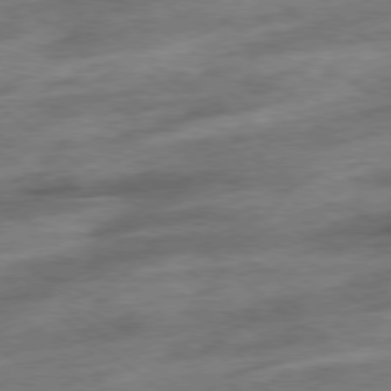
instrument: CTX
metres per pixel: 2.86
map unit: Hpe
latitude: -79.1809
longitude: -15.6694
